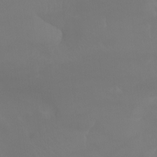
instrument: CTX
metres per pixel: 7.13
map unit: Aa
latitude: -7.5021
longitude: -72.9136
